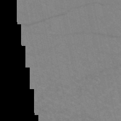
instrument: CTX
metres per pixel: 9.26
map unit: HNb
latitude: -52.8219
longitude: -44.2144
